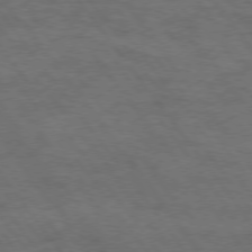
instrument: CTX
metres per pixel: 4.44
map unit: Hpe
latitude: 74.5357
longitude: -152.4790
